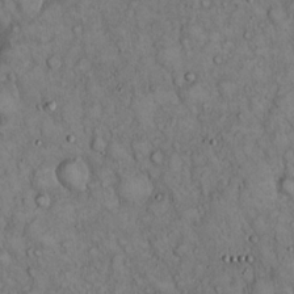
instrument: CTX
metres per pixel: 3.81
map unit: Hto
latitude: 15.3482
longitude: -57.4048
